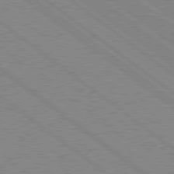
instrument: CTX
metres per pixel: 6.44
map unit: Hpe
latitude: 78.4979
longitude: -164.1011
